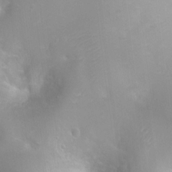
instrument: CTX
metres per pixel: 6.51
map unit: Ht
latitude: 4.3089
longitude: -19.6505
